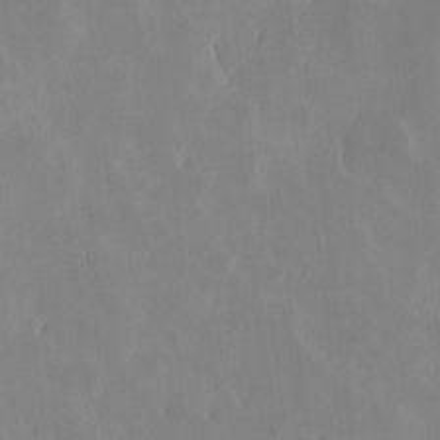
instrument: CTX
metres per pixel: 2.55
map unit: Nhe
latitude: -1.9745
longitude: -58.7057
